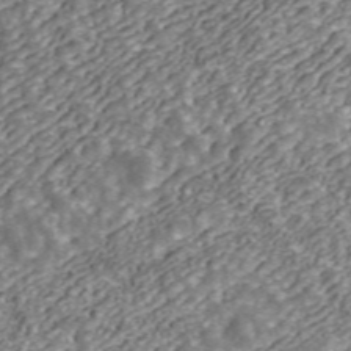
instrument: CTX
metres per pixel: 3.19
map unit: ANa
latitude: 43.4993
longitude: 29.1998
